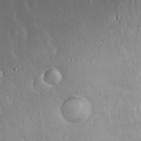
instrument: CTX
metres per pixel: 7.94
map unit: Hto
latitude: 17.5371
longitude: -57.3859
